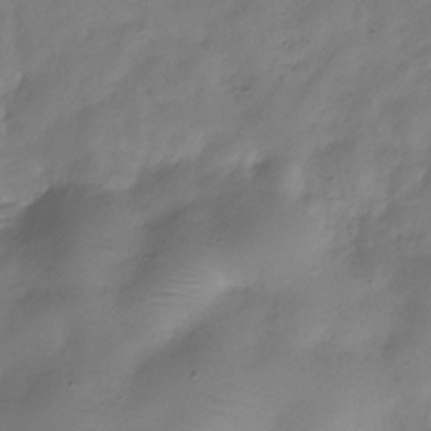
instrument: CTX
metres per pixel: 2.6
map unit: Hve
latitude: -32.5763
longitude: 91.6155
